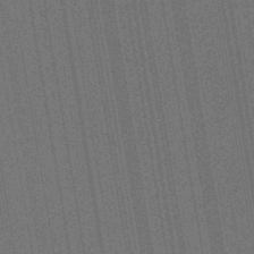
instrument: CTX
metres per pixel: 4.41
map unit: lHb
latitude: -47.5966
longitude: 74.5007
